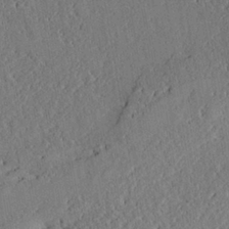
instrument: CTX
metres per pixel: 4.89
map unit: Aa
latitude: 25.0269
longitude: -133.5182
